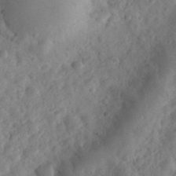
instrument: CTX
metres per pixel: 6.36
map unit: eHh
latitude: 30.7813
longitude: -70.6868
